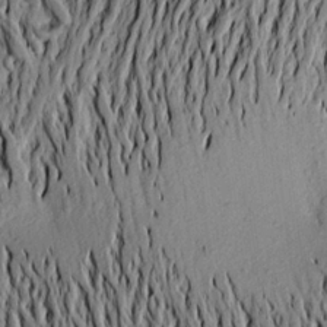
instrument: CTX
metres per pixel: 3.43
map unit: Aa
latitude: 20.4034
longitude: -148.8947
